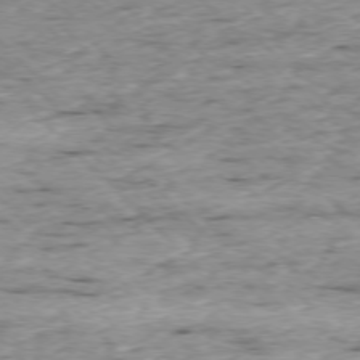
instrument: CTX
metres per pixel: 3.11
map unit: Ap
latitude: -76.8597
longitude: -86.7813
